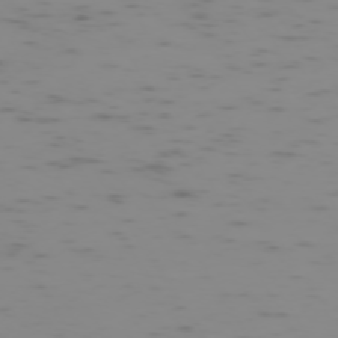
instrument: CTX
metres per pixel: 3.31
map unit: Hpe
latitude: -73.5021
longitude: 6.8786
